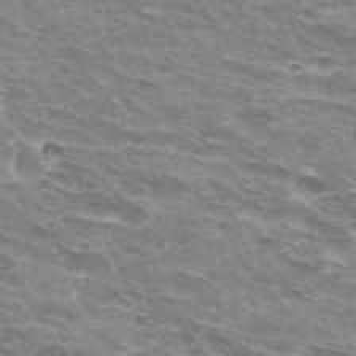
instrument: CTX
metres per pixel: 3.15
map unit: Hto
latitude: 32.9325
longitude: -42.3278
